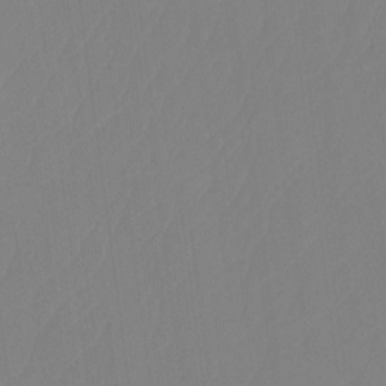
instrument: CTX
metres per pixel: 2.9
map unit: Htu
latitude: -14.1606
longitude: -50.0822
